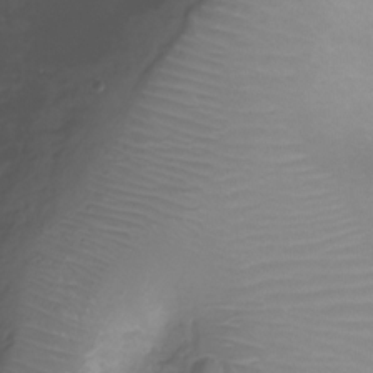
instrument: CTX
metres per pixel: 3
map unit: Nhu
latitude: -16.0661
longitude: -25.9717
